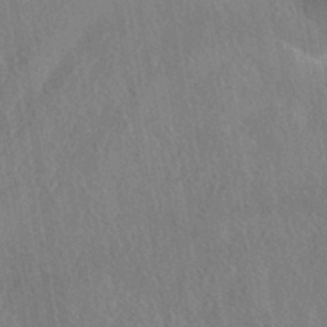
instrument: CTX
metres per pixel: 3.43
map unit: HNhu
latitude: -41.5021
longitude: 98.5763
